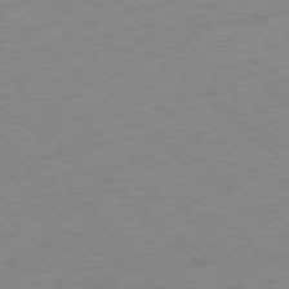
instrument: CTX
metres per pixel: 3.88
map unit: Ap
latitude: -77.5777
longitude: -76.8380
